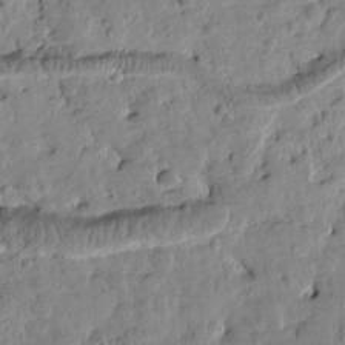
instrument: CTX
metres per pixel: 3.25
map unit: Htu
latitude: 1.9528
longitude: 178.0661
